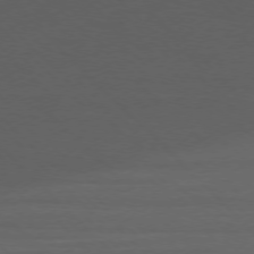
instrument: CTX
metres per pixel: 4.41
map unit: Ap
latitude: -77.3132
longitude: -92.4223
